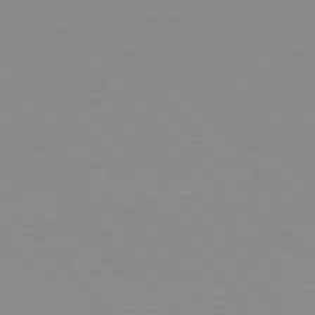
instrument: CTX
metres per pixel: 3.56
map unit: Hpe
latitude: 76.6301
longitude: -155.3859
